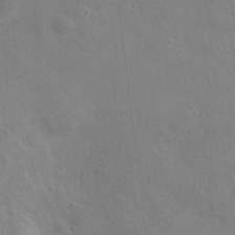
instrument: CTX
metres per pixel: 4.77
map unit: Nhu
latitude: 12.2334
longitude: -26.7057
